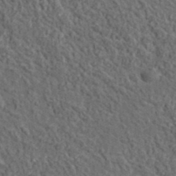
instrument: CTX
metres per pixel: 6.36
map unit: lHvf
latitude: 38.0255
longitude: -90.1011
